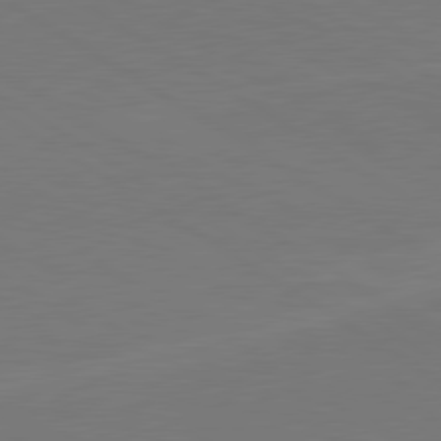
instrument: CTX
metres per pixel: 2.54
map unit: lApd
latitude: 79.8206
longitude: 162.2928
